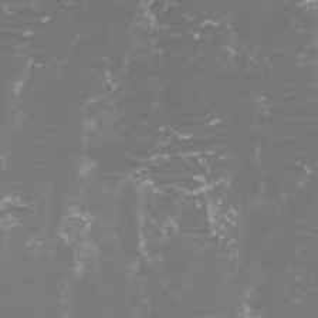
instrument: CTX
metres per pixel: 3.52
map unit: Htu
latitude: -5.8989
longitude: -74.1011
